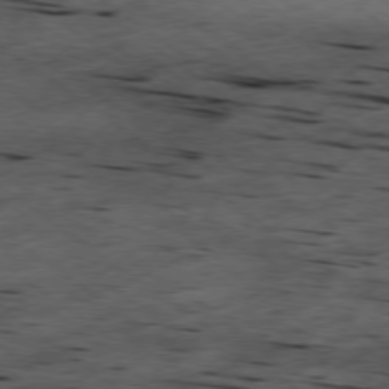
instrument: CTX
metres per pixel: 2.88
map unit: Hpe
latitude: -78.6896
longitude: -22.0444
